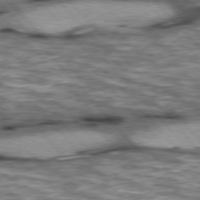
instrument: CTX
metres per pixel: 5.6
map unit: lApd
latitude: 76.5734
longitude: -49.8016
